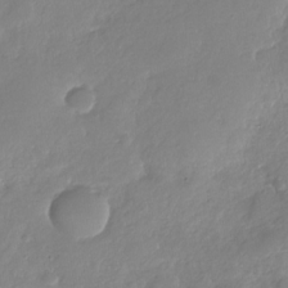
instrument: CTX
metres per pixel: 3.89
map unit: Nhu
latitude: -29.6722
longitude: -61.1025
